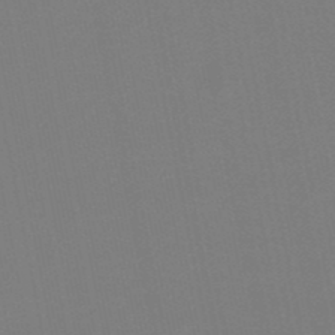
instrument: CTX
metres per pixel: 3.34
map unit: lHb
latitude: -49.1998
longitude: 71.2565
